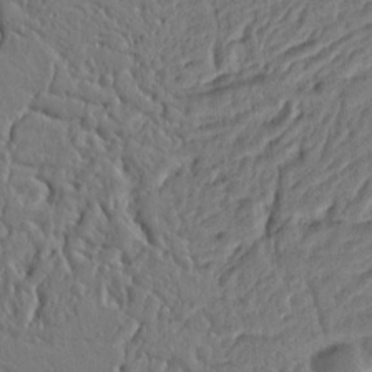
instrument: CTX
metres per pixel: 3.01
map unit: Ht
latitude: 10.4223
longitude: -76.6301
